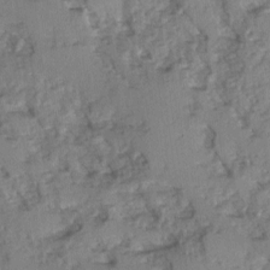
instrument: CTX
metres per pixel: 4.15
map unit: Ave
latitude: 0.5168
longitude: -110.3090
